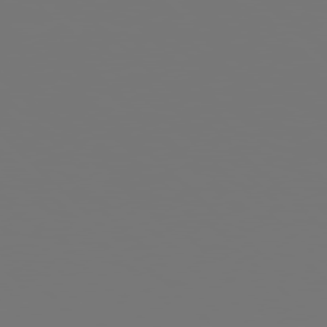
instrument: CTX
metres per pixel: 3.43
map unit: Hpe
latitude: 77.7827
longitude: -176.7435
